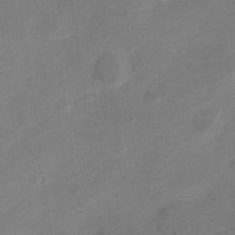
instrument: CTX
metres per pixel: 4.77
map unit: Nve
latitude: -20.9730
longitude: 107.6722
